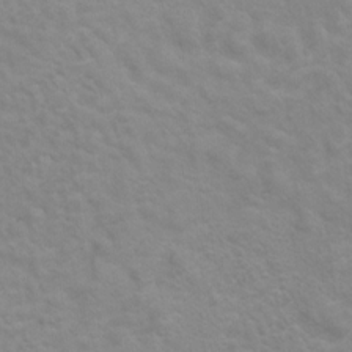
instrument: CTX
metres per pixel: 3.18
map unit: Hto
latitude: 6.9703
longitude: -31.1026
